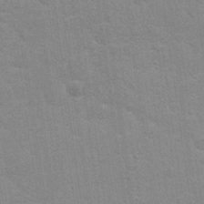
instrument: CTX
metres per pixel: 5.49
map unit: Nhu
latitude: 27.3482
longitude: -64.1956
